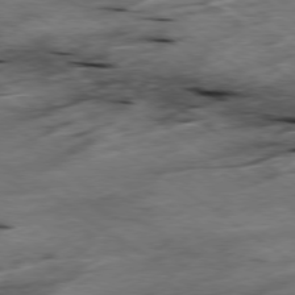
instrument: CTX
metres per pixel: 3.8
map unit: Hpe
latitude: -78.7085
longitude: -21.3104
